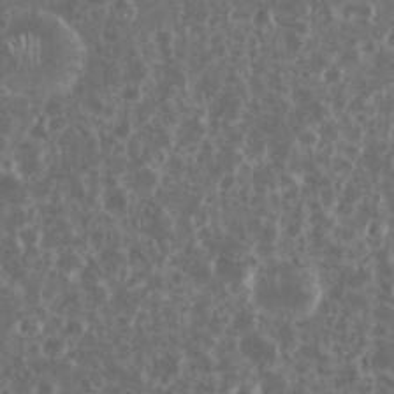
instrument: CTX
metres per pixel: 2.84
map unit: eHh
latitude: 34.2522
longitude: -61.9528
